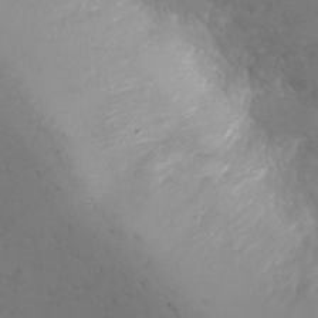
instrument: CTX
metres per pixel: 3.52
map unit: Ht
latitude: -7.1998
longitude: -20.7813
